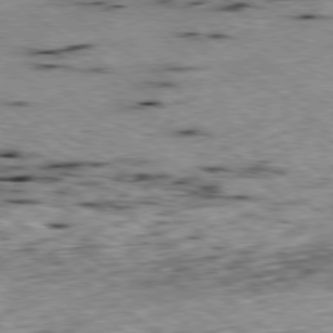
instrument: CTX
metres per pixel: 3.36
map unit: Ap
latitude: -79.2942
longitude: -76.0633
